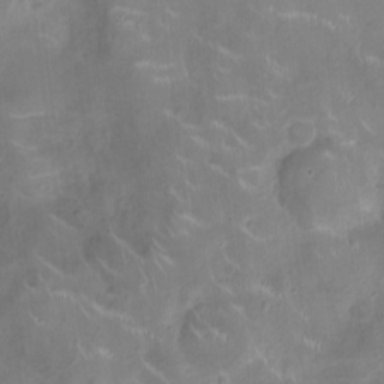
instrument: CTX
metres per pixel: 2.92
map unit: Ht
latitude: -4.7841
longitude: -15.5749
